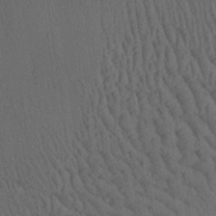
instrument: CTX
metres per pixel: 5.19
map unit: Aa
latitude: 26.6113
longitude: -138.0444
